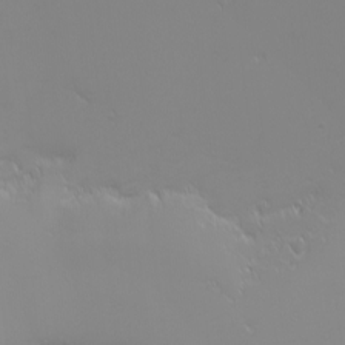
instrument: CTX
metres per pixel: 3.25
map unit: eHh
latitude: -4.6896
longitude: -79.4238
